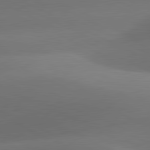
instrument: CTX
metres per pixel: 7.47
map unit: lApd
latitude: 81.3482
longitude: 134.5574
